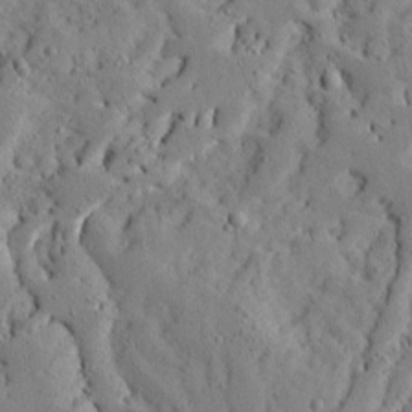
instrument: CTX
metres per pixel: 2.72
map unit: Ave
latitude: 13.3671
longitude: -133.9717
